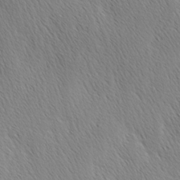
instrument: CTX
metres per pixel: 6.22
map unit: Ave
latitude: 1.1214
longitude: -114.6490
